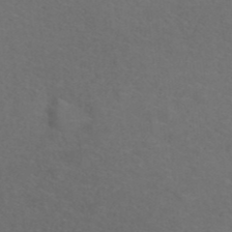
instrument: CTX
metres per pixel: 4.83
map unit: ANa
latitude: 39.5938
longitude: 23.8234
